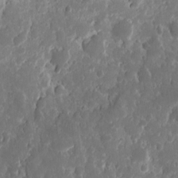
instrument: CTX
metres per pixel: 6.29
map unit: eHh
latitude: 11.6883
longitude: -72.1956
